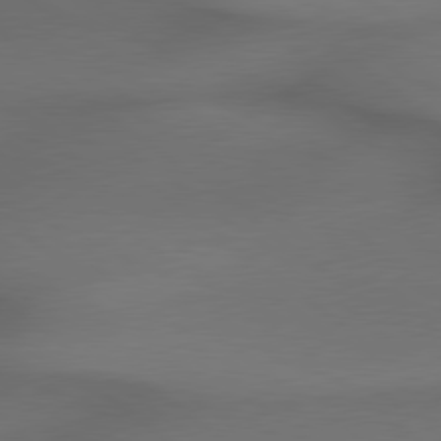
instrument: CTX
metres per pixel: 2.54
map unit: lApd
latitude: 79.3860
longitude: -172.7813
